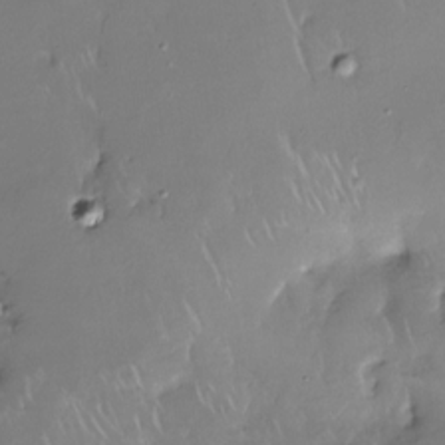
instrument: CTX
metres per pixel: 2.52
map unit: Nhe
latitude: -26.9163
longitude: -111.0648
